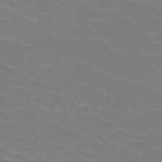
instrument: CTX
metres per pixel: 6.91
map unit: HNb
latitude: -49.4455
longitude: -48.2711
